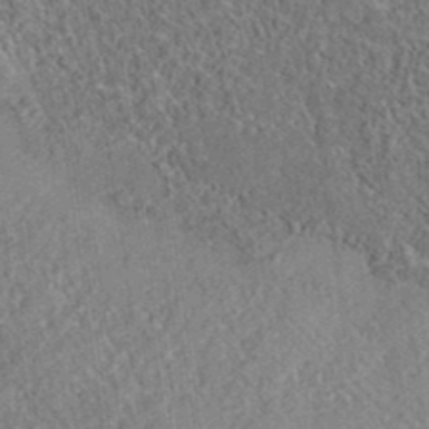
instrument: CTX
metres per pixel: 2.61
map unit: eAb
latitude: 35.9717
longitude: 109.1809
